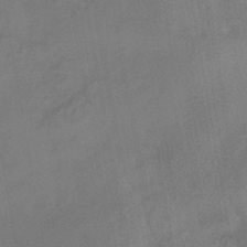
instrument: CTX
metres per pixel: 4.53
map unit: HNhu
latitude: -43.4454
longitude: 91.6722
